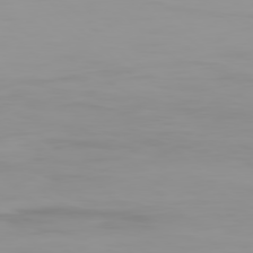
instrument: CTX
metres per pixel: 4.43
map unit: Ap
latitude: -79.0864
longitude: -69.7450
